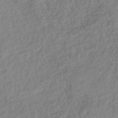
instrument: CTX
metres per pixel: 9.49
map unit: lHb
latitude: -41.8800
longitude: 75.4455
